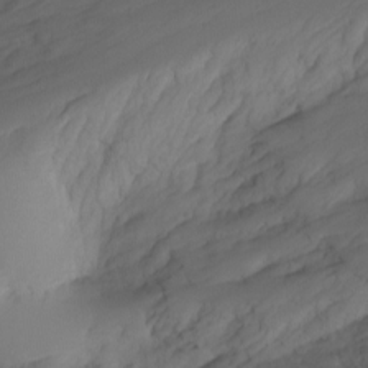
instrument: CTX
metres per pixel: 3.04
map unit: Nhu
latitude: -0.5196
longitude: -78.3279
